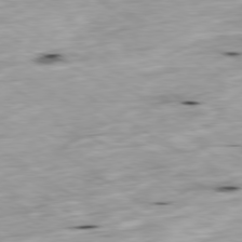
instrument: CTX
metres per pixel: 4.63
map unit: Ap
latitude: -79.8044
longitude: -89.7072
